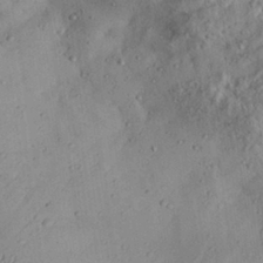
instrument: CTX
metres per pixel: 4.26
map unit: Aa
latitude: 29.1403
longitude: -133.5560
